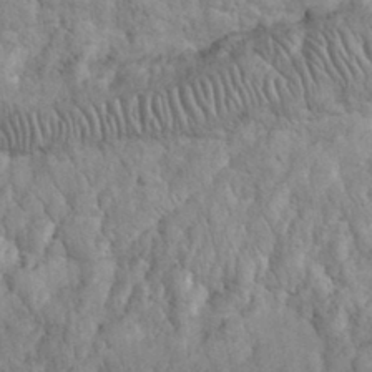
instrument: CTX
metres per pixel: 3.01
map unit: eHh
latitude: 32.3656
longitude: -66.1577
